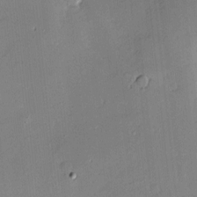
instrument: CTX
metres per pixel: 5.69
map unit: Hve
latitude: -9.9178
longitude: 175.3509
